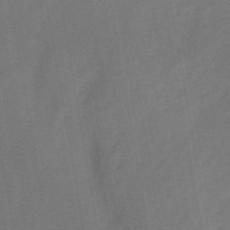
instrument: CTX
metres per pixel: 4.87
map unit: HNb
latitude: -44.0661
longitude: -39.9150
